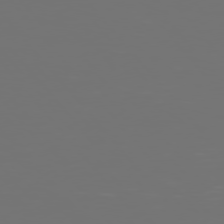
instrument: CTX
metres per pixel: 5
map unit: Hpe
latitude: 75.9717
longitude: -127.4427
